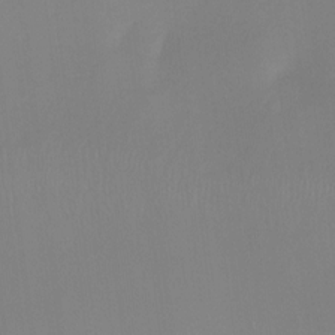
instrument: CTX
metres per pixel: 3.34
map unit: Ht
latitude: 0.3845
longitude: -36.1767
